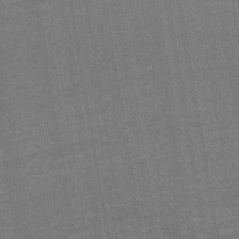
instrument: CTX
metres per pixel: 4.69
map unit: lHb
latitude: -37.4832
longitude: 57.2187
